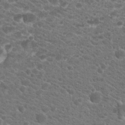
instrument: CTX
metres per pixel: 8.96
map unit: Hto
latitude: 19.5749
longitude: -37.2726
